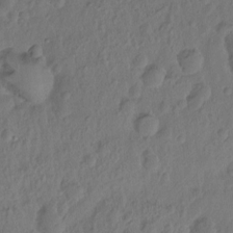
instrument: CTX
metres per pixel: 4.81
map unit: Hto
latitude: -8.3117
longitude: -45.5560
